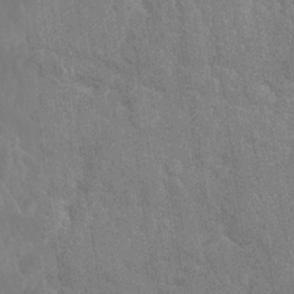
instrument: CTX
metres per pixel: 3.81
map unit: Nhu
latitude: 26.7813
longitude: -64.4790
